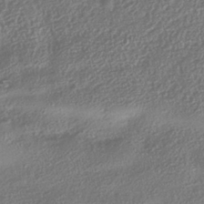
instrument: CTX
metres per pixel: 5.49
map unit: HNhu
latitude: -41.8422
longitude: 98.5763
